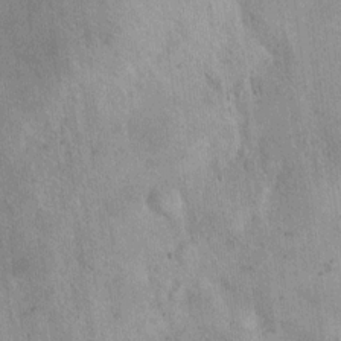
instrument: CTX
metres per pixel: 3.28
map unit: Hto
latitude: 14.1578
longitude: -58.8569
